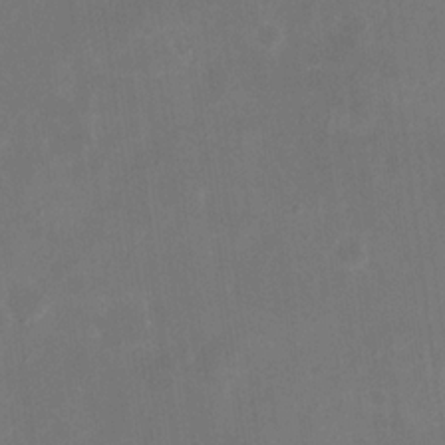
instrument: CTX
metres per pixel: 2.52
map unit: eHh
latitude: 20.0822
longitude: -70.6301
